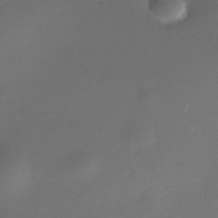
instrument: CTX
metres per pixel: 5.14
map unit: Nhe
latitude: -35.8044
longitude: -117.7828
